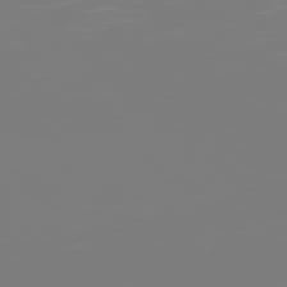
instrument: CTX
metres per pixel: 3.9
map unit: Hpe
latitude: 77.5938
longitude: -137.2537
